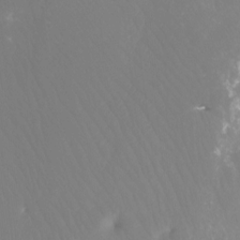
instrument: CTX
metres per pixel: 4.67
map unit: Htu
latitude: -12.8975
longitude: -45.8205
